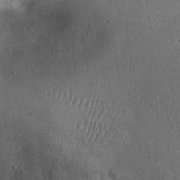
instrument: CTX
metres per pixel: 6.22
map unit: eHh
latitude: 24.1577
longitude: -68.0822
